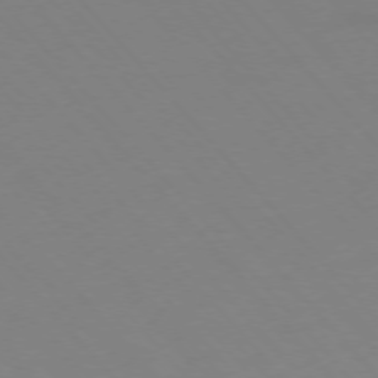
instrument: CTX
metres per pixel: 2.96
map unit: Hpe
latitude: -76.2928
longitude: -19.6505
